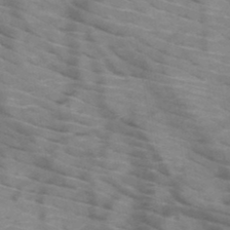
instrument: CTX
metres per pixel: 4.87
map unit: HNb
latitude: -47.0864
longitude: -45.2726
